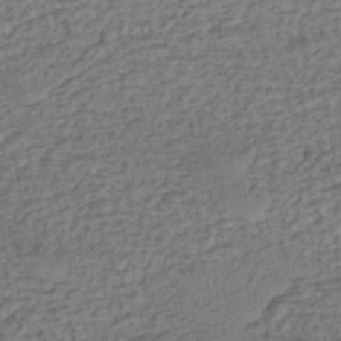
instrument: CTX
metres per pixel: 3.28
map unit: eHh
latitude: -43.4643
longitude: 119.5210
